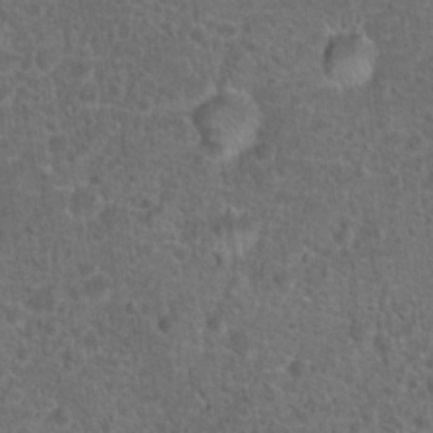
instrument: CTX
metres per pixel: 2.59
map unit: Hto
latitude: 17.8583
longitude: -41.8772
